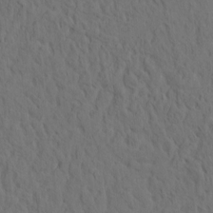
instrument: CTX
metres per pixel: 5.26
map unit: eHh
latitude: -1.6911
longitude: 17.8423
